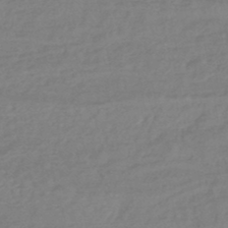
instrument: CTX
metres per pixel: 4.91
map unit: eHb
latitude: -46.1794
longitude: 84.2550
